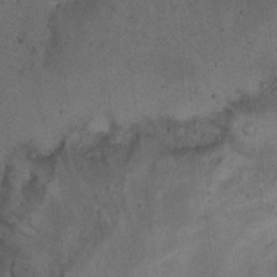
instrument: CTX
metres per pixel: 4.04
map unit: eHh
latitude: 21.2726
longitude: -60.6301
